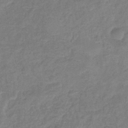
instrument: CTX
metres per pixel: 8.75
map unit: eHb
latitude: -32.7086
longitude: 74.7841
